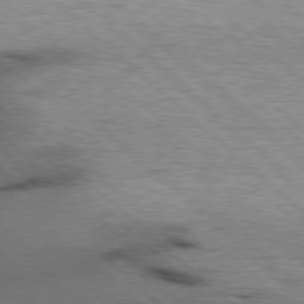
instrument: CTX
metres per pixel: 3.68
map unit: Hpe
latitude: 77.5182
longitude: -156.1766
